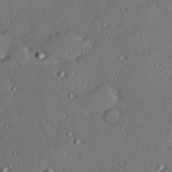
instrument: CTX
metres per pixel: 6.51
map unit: Hve
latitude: 27.1781
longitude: -91.2348
